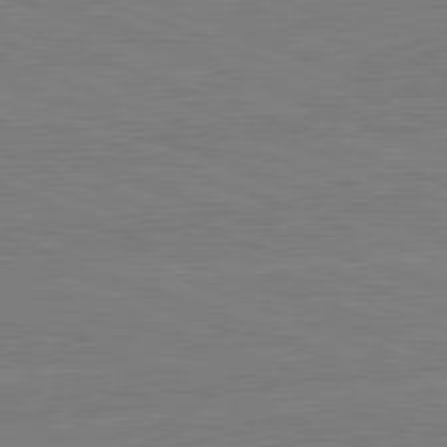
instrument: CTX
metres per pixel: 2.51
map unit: lApd
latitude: 82.2711
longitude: -157.7827
